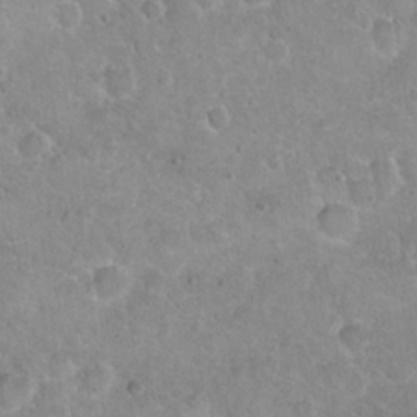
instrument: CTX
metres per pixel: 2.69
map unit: Hto
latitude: 21.0270
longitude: -48.1578
